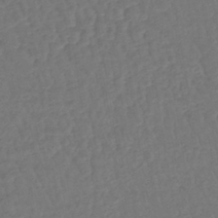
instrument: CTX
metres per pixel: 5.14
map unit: lHb
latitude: -43.3320
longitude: 64.4251
